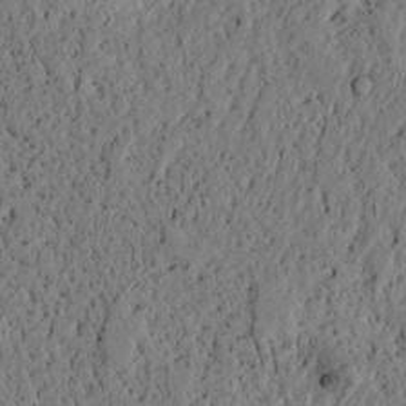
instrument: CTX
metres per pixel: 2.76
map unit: lAvf
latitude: 4.7435
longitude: 166.7841
